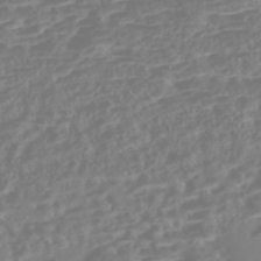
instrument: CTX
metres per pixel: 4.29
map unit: Nhe
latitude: -46.7463
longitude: 152.1039
